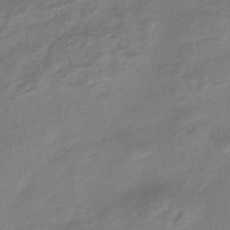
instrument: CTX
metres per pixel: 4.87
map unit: HNhu
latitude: -45.2565
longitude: 94.1416
